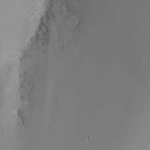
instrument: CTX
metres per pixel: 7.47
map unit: Nhu
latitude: -5.4832
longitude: -91.5371
